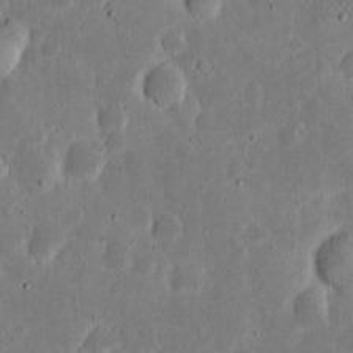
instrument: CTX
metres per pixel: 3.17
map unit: eHh
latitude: 6.9892
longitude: -70.5357
